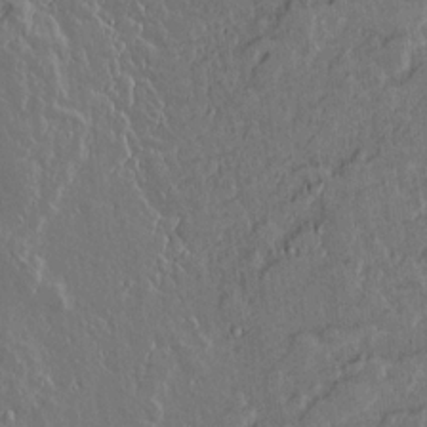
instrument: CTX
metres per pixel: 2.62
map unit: lAvf
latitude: 15.0837
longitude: -127.7261
